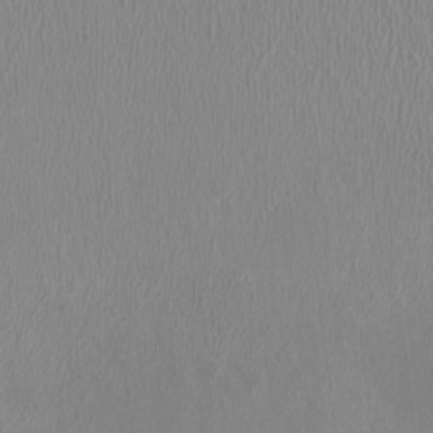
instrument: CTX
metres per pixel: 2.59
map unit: HNhu
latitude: -1.0298
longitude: -1.8394
